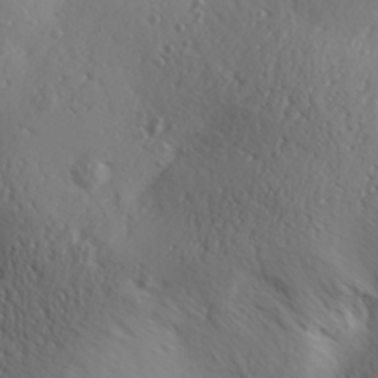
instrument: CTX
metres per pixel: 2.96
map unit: Aa
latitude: 30.9892
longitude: -142.9136
